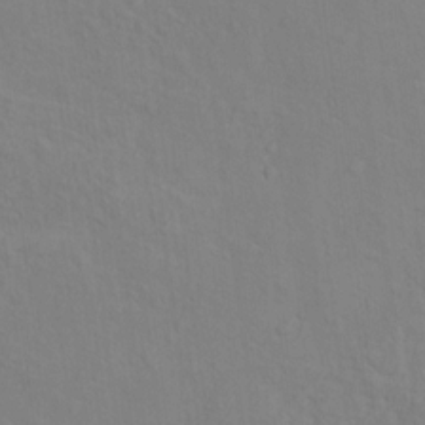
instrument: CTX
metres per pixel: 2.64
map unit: Ht
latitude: 12.7246
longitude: -40.7813
